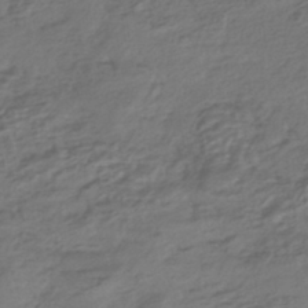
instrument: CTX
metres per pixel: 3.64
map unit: HNhu
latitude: -43.1809
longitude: 104.8408
